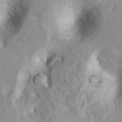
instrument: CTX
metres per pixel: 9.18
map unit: Ht
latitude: 9.2159
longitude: -31.6316
